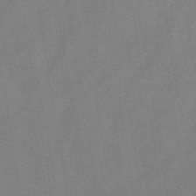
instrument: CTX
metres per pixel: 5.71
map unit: HNb
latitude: -44.7085
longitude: -38.4034
